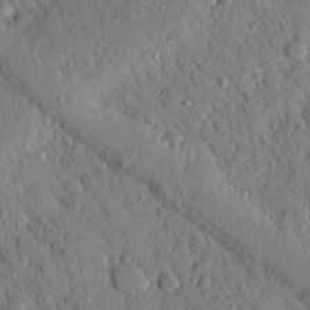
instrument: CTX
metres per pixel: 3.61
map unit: Nhu
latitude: 21.0459
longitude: -78.0444
